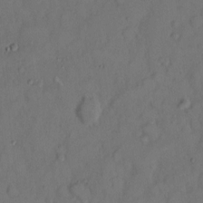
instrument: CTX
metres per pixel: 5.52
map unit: Hto
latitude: 8.3467
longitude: -61.8394
